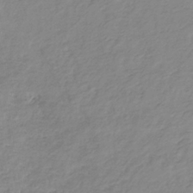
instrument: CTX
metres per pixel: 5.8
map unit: eHb
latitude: -36.2928
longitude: 73.3320
